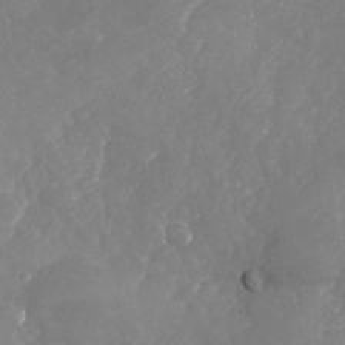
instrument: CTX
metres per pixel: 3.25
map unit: Nhu
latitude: -23.7289
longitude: -57.3292
